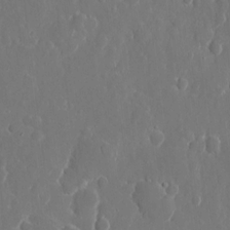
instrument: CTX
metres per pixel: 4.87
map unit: eHh
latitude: 10.8380
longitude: -71.1214
